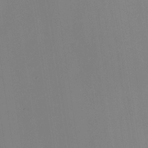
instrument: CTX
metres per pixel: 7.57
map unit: Nhe
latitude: -35.2187
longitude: -118.2711
